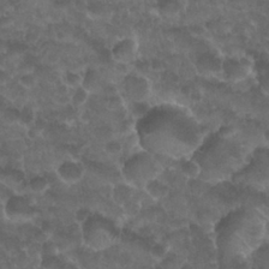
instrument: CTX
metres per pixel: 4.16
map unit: Nhu
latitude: 26.8758
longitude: -53.7639
